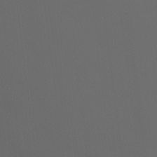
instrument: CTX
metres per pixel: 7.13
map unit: Nhu
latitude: -6.9541
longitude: -95.0837
